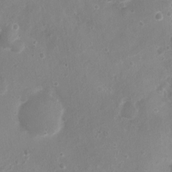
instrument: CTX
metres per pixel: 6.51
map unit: Nhu
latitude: 5.0458
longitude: -17.1970
